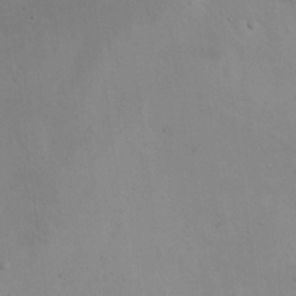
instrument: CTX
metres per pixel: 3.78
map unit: Nhu
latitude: 13.1970
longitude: -36.3467
